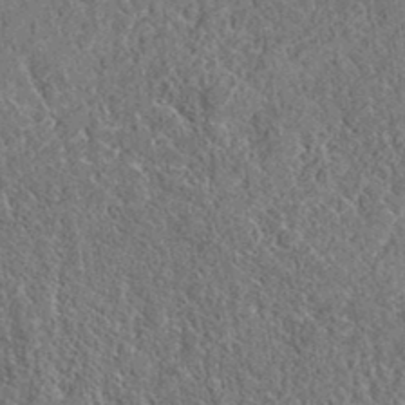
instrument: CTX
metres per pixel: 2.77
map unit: eAb
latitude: 37.5749
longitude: 112.2362
